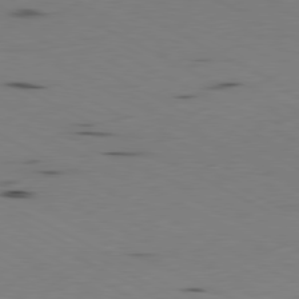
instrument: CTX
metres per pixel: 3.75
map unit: Ap
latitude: -80.9731
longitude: -70.6679
